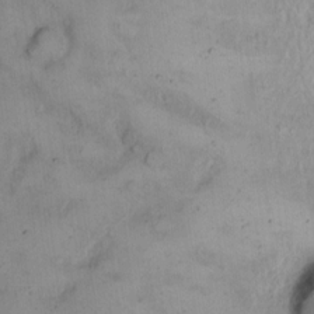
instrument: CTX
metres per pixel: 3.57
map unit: eHh
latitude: 12.8380
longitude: -62.0444
